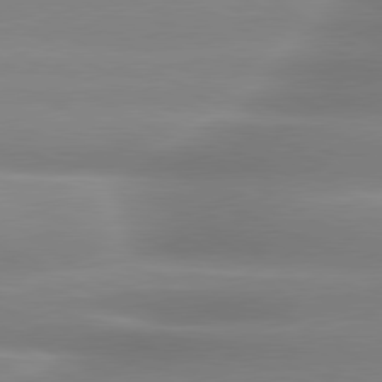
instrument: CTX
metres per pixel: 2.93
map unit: lApd
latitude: 80.3278
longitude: -137.9906
